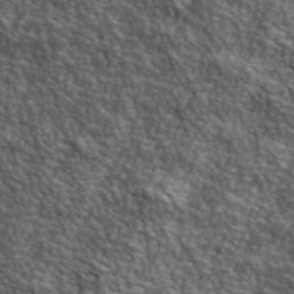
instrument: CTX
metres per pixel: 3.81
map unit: lHvf
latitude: 40.5734
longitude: -89.1404
